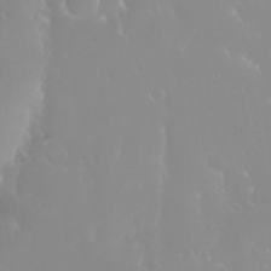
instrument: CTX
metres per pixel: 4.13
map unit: Nhu
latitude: 29.9717
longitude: -57.5749
